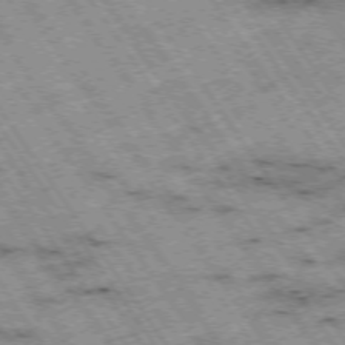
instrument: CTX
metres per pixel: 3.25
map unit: Hpe
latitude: -74.6519
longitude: 3.5021
